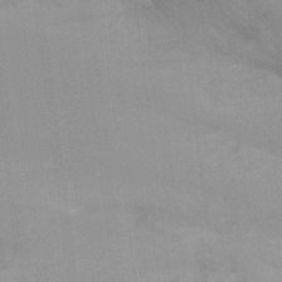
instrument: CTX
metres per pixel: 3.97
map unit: Ht
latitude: -8.6140
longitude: -30.7247
